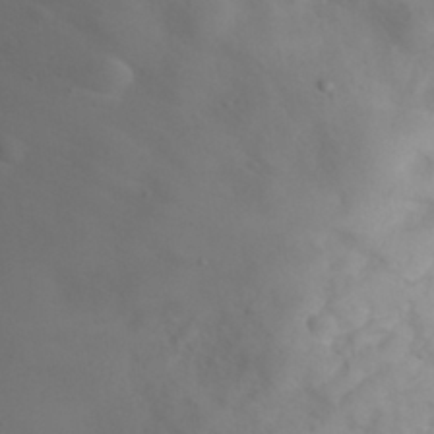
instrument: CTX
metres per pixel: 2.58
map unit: eHh
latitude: 31.1592
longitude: -65.4048
